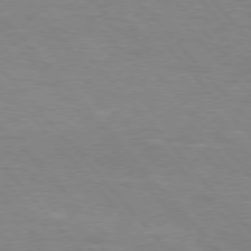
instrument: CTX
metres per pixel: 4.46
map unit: Hpe
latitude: 76.4223
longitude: -151.9528
